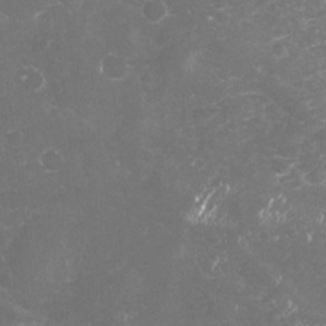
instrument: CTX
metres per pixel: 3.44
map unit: Nhu
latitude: -19.1053
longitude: -57.6315
